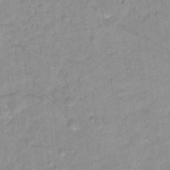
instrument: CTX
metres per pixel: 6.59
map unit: Nhu
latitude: 16.0255
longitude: -32.1200
